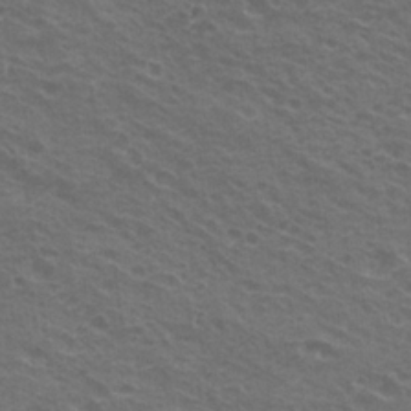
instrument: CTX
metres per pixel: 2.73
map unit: Hto
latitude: 21.7072
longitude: -31.0837
